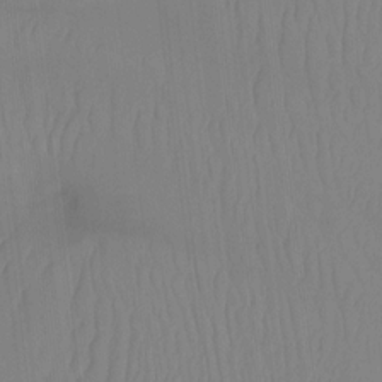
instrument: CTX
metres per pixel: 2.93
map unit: Ht
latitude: -12.4251
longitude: -46.5735
